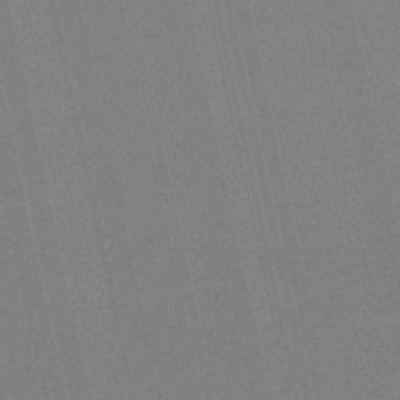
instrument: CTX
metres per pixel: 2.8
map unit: eHb
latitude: -50.0661
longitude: 73.3698
